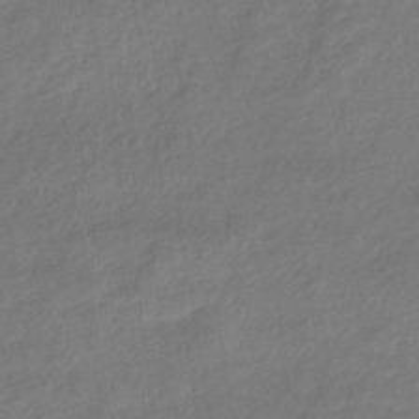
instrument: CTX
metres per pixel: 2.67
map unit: HNhu
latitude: -41.8422
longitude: 93.2187
